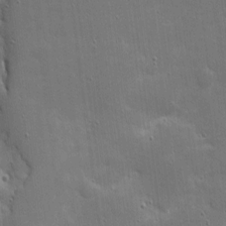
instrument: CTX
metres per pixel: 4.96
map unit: eHh
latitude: 3.9339
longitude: -70.7246
